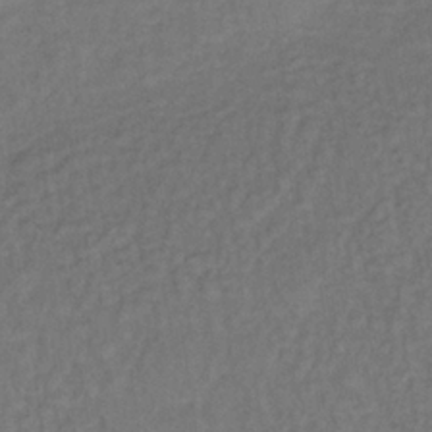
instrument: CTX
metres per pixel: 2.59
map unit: lHb
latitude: -35.2754
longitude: 65.2187
